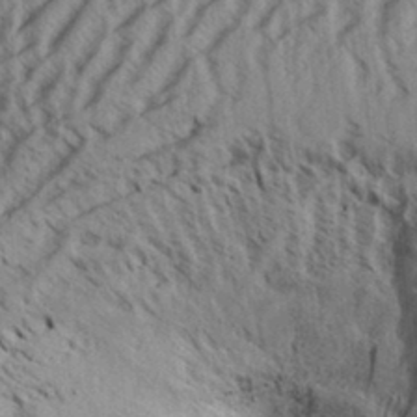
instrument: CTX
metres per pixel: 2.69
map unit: Aa
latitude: 32.8191
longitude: -137.2537
